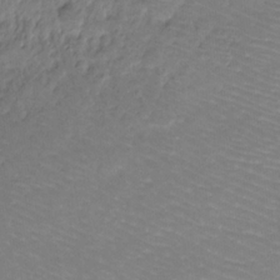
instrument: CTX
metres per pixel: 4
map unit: Ht
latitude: -9.7478
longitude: -39.0647
